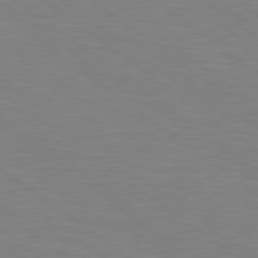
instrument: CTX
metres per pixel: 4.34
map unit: Hpe
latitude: 78.9136
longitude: -148.9514
